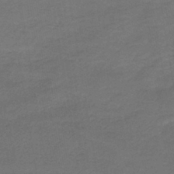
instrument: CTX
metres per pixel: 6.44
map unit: HNb
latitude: -42.7463
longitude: 51.2187
